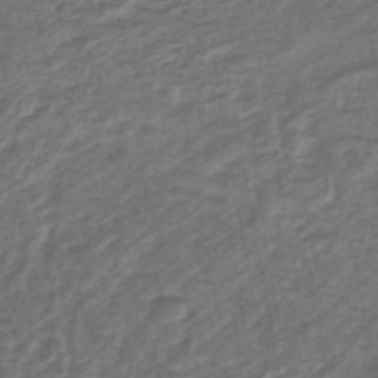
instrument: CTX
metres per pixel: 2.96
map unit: lHb
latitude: -45.7667
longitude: 71.5777
